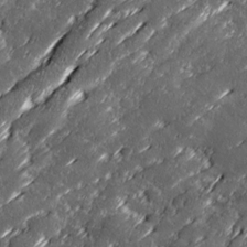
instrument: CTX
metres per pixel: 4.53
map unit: Ave
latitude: 16.6491
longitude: -136.8191
